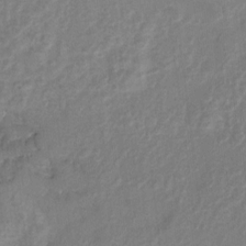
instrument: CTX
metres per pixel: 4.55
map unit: Hto
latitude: 6.2711
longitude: -31.7072
